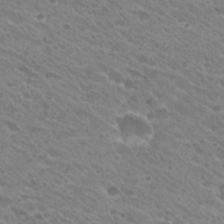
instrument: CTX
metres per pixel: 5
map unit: Hto
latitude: 26.7813
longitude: -35.7071
